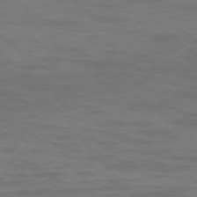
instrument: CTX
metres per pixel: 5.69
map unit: Ap
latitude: -77.0675
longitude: -76.7057
